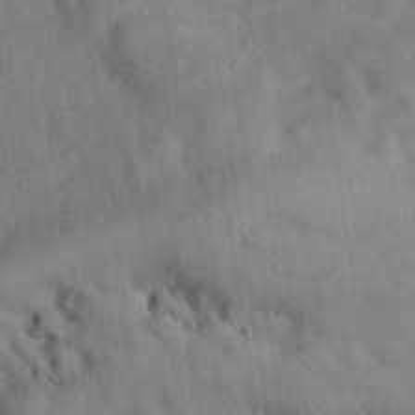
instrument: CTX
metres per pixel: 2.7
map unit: eAb
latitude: 34.4601
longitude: 110.5195
